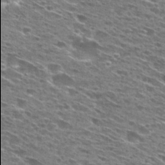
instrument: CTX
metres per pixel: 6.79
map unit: Hto
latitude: 28.7246
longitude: -45.9906
